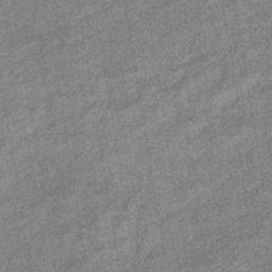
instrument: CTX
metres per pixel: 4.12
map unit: eHb
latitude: -38.4251
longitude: 79.3131
